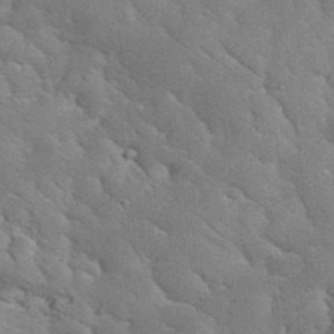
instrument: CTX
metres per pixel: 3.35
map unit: eHh
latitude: 36.2523
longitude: -66.8002
